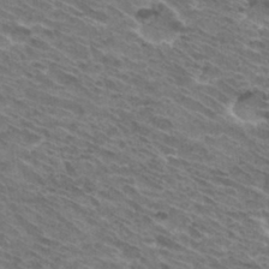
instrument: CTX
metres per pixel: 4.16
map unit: Hto
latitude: 32.2523
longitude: -44.7435
